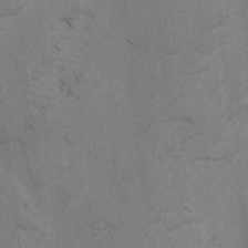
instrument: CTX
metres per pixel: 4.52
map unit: lAvf
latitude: -4.6518
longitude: -113.4615
